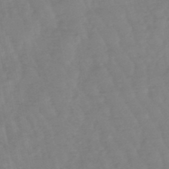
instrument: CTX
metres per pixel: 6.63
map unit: lHb
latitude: -49.0487
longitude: 77.5399
